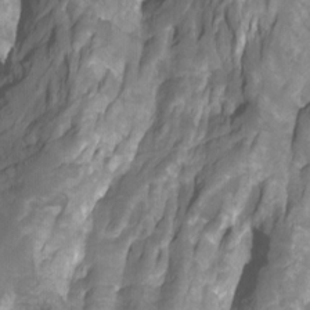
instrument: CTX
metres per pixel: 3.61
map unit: Htu
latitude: -7.4076
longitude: -48.9325
